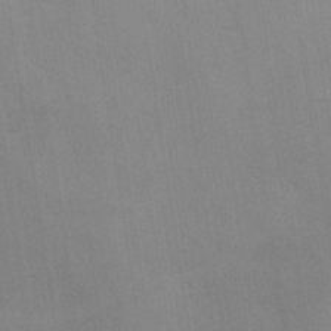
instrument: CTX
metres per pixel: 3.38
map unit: Nhu
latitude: 0.1389
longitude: -78.0255
